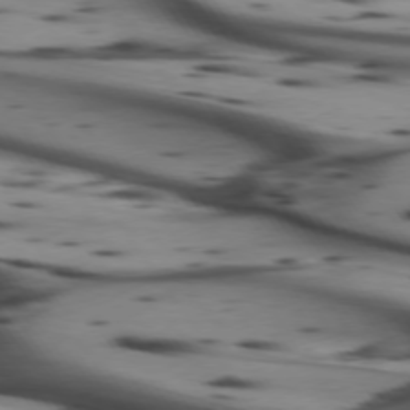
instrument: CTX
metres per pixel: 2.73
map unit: lApd
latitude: 74.4979
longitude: -64.7624
